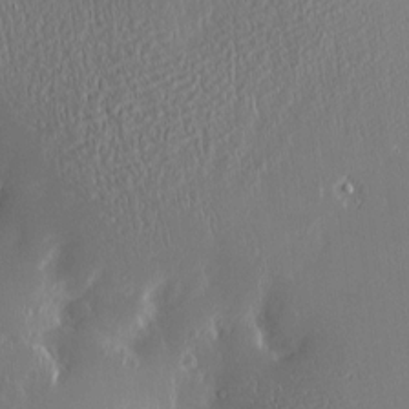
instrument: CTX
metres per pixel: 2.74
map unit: Htu
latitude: -4.6896
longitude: 174.2361
